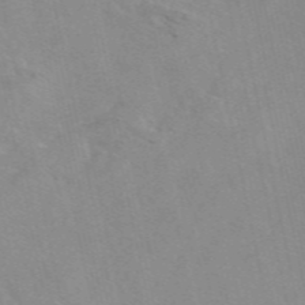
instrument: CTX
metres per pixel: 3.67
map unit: eAb
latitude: 49.6127
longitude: 104.3873
